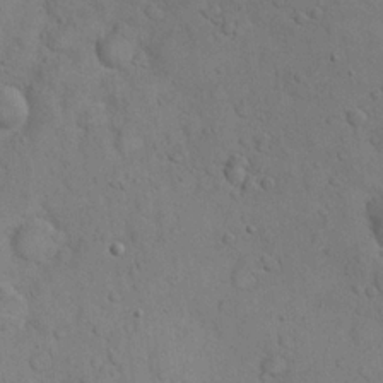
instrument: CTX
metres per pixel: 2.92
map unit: eHh
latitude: 21.0648
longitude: -59.6883
